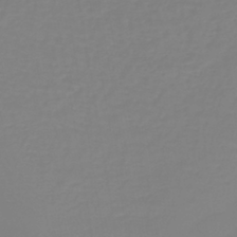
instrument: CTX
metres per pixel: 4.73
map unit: lHb
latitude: -41.4454
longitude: 60.2362
